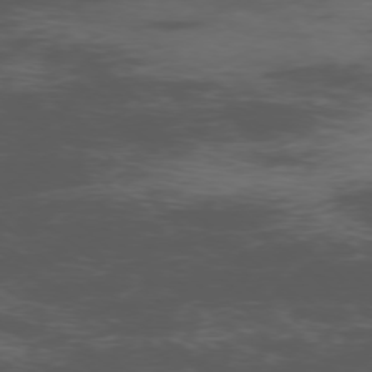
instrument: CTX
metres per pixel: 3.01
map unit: Ap
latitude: -76.9353
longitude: -66.9513
